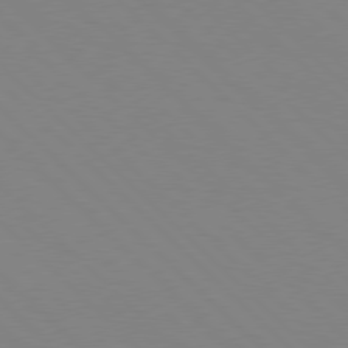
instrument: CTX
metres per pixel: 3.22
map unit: Hpe
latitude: 77.5371
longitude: -125.8961
